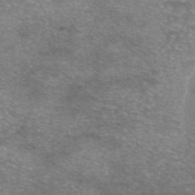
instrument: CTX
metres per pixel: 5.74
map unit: eAb
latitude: 45.8394
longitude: 102.9164
